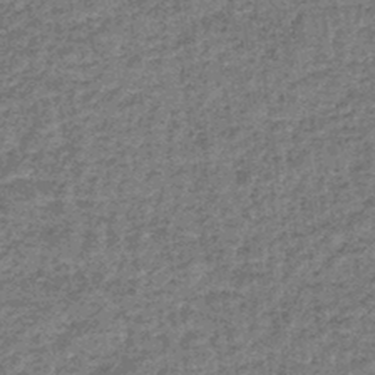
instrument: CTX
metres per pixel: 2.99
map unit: lHb
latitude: -44.4062
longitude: 66.4818
